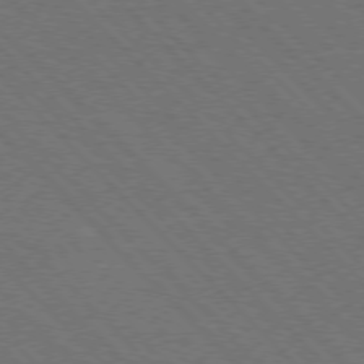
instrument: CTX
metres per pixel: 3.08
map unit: Hpe
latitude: -77.5021
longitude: -12.5357
